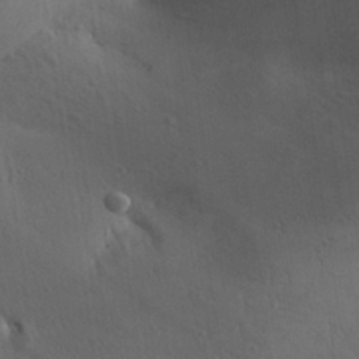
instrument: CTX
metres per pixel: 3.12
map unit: Aa
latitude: 30.0633
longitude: -144.9514
